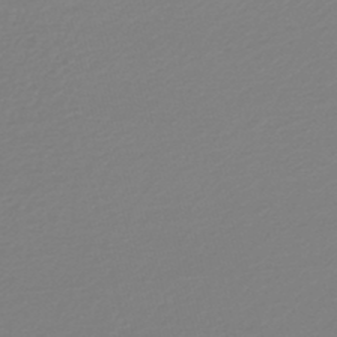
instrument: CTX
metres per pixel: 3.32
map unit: lHb
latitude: -45.0864
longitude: 59.5966
